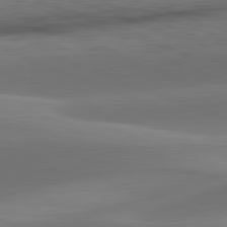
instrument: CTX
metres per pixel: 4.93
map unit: lApd
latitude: 82.2144
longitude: -161.8772
